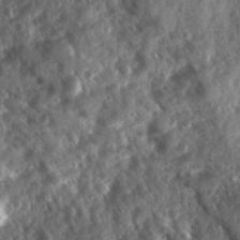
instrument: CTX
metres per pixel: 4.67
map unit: Ave
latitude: 17.2915
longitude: -131.6127
